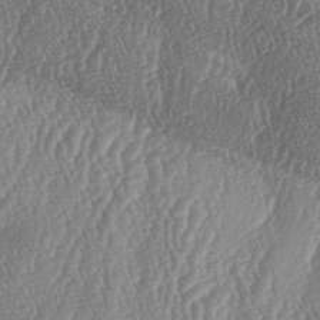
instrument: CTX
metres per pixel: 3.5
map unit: lAa
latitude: -5.5588
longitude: -129.4426
